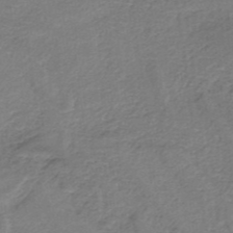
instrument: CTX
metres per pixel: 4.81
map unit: HNb
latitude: -34.6329
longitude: 60.4251
